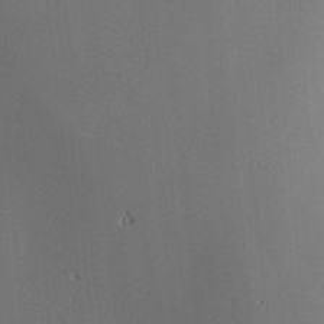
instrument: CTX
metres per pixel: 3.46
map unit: Hve
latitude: -9.2376
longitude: 174.7652
